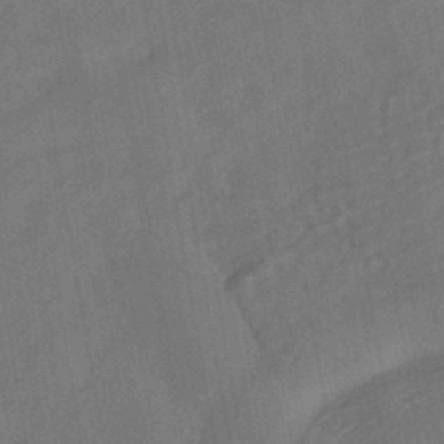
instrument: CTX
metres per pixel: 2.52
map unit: HNhu
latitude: -43.1242
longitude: 91.8801
